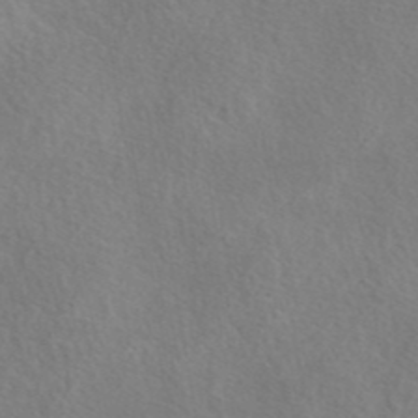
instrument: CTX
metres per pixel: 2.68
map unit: eAb
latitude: 40.6679
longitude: 104.8030
